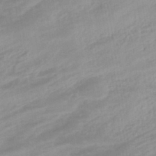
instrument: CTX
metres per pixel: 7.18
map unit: eHb
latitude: -44.1606
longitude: 84.8596
